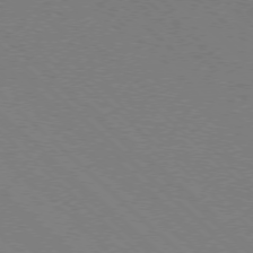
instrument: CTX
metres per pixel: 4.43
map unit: Ap
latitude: -77.3510
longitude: -65.6505
